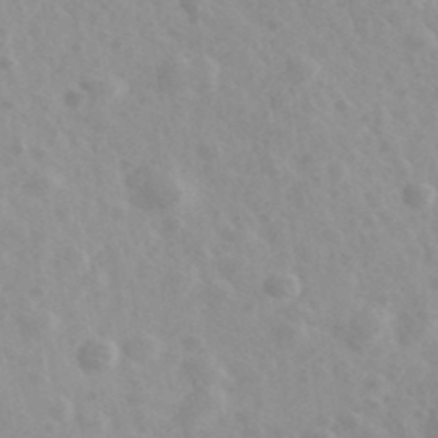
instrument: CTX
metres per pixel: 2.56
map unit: Ave
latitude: 39.4993
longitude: -106.3278
